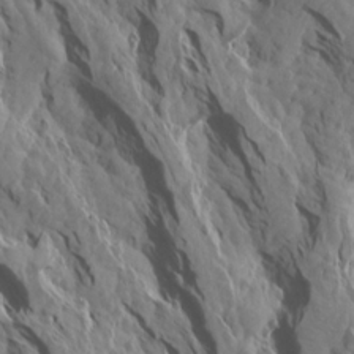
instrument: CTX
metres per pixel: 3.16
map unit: Aa
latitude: 15.0459
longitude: -142.9892
